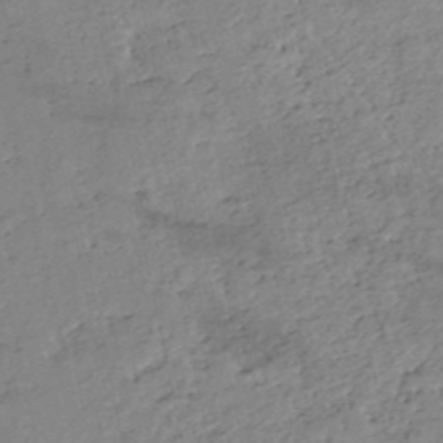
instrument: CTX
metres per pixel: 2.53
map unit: eHh
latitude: -52.2172
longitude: -24.1766
